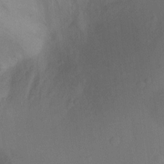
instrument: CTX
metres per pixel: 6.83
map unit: Ht
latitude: -9.6155
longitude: -23.9906
